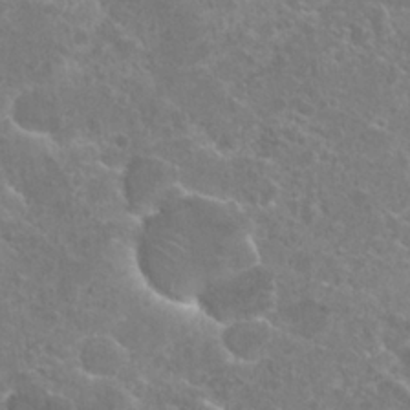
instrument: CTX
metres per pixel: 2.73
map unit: Hto
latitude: 23.3482
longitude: -40.0822
